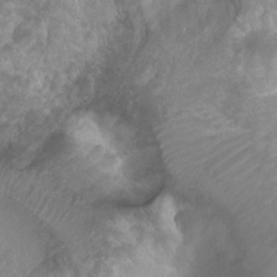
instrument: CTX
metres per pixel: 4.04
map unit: Nhu
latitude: 2.7057
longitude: -24.6679
